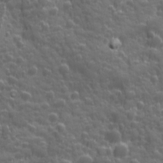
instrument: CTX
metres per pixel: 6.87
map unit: Ave
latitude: 12.3656
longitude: -104.2523
